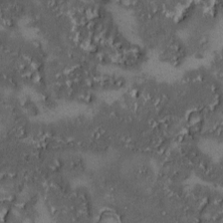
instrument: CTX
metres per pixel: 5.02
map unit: Ave
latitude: -9.5210
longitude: -116.5168
